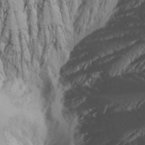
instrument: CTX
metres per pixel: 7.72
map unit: Nhu
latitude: -4.5762
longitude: -87.2915
